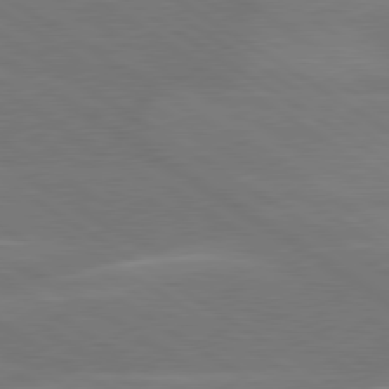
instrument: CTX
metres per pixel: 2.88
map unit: lApd
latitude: 79.6883
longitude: -125.7071
